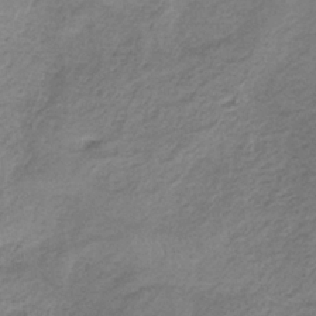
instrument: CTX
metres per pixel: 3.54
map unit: HNb
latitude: -33.3510
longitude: 62.8408
